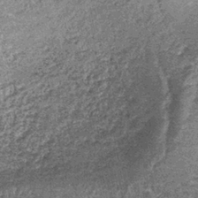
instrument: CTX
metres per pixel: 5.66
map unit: lHb
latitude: -38.2550
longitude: 64.8219
